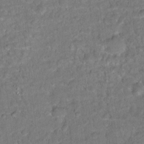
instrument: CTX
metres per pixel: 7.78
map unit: Hto
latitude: 15.6883
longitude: -36.9325
